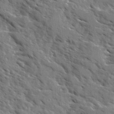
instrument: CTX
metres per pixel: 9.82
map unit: Ave
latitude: 16.4979
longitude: -130.6491
